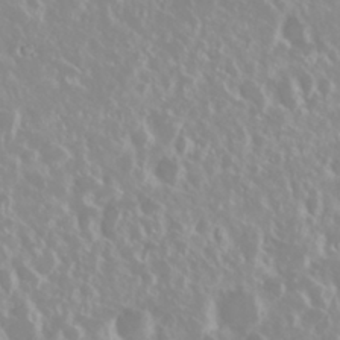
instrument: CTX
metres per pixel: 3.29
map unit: Nhu
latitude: 28.7813
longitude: -61.7638
